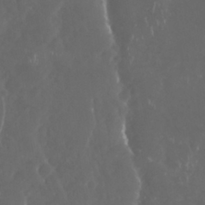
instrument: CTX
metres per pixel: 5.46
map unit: Nhu
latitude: 29.1592
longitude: -59.5560
